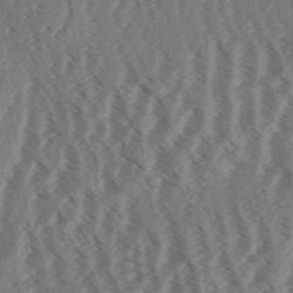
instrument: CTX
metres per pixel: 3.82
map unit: Aa
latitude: 31.3482
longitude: -138.7057
